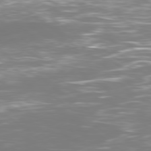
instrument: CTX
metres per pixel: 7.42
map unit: Ap
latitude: -79.7477
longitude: -60.6490
